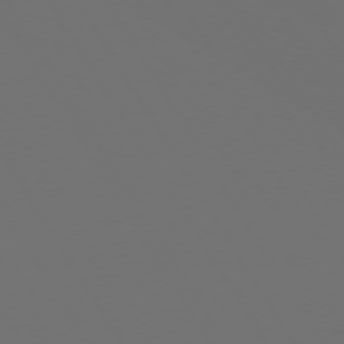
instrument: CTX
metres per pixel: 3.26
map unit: Hpe
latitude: 73.4238
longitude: -128.0255
